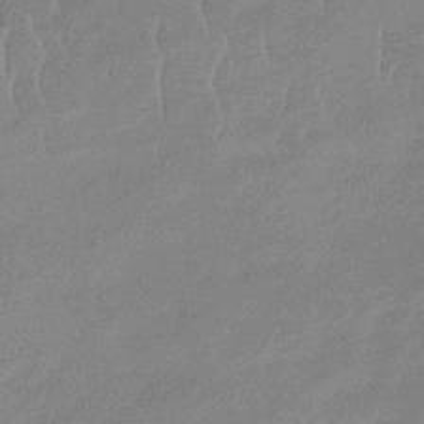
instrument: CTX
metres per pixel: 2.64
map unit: lHb
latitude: -33.9556
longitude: 69.1998
